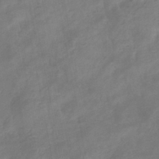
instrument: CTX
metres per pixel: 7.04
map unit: eHb
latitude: -38.3495
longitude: 76.7841
